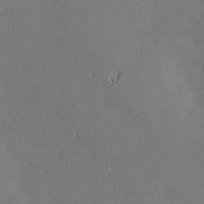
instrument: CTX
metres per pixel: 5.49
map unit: Nve
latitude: -7.8422
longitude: 173.5777
